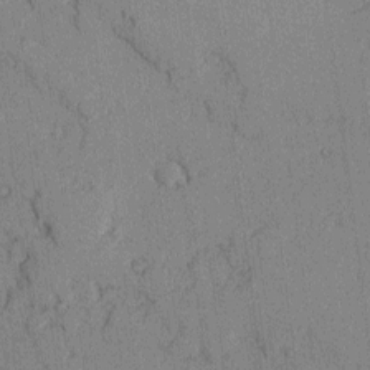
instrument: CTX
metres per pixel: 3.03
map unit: lAvf
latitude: -1.5966
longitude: -109.4426
